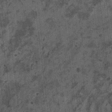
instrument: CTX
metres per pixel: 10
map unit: HNhu
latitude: 0.0255
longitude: 5.1620
